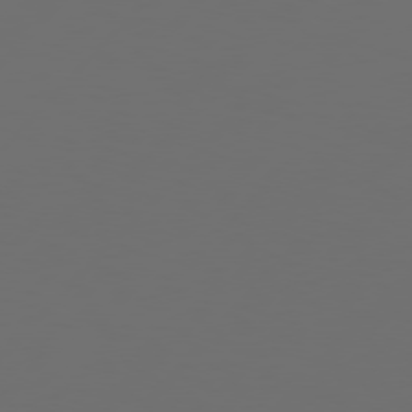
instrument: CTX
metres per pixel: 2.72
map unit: Hpe
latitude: 76.8002
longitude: -139.2915
